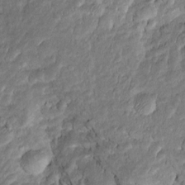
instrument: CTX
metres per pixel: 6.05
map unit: Htu
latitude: -6.3873
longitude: 157.9745
